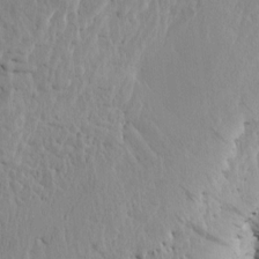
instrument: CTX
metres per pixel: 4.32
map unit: HNhu
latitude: 11.4616
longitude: 22.8408
